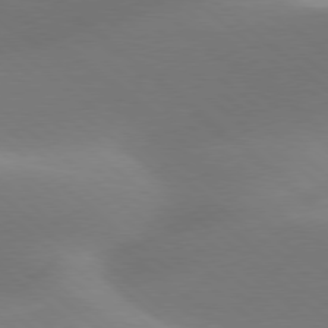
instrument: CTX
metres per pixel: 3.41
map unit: lApd
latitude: 78.1389
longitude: -51.8016
